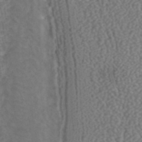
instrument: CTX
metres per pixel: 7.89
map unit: ANa
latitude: 43.6316
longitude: 28.3873
